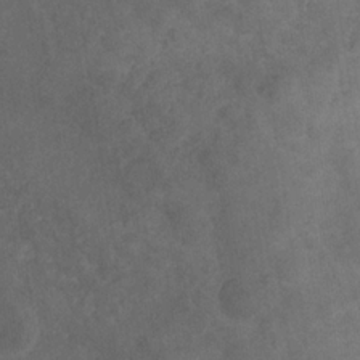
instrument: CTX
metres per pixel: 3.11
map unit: eHb
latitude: -32.5574
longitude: 71.8234
